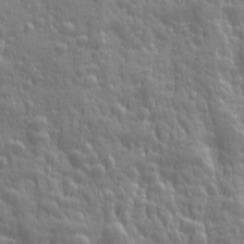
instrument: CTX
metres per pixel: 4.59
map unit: Ave
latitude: 12.5924
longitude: -104.1389
